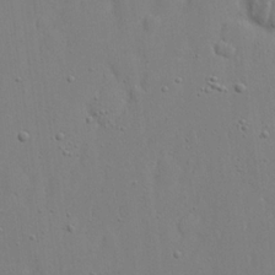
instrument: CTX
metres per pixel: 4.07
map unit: eHh
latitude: 22.8002
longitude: -69.2537
